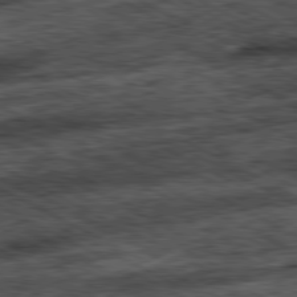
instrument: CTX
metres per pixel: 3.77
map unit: Ap
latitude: -81.1431
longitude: -89.3671
